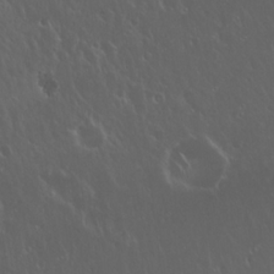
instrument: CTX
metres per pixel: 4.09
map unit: Hto
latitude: 19.4615
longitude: -57.1970
